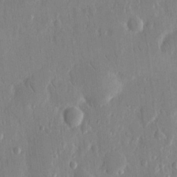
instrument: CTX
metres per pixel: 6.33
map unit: eHh
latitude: 13.1592
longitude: -70.0255
